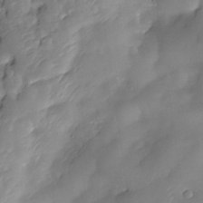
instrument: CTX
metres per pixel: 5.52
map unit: Nhe
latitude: -34.1417
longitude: -144.5734
